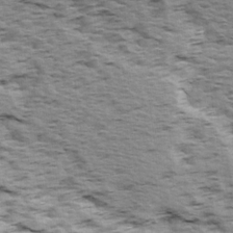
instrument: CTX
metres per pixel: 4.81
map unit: Ave
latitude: 14.7625
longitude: -104.4601
